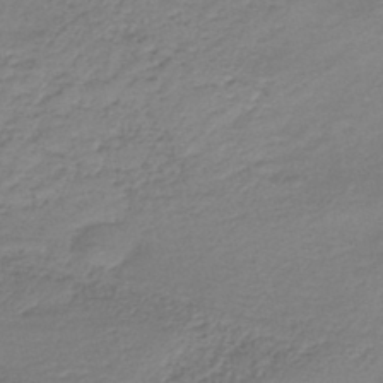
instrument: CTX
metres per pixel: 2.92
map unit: HNb
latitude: -41.4832
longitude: 50.3873
